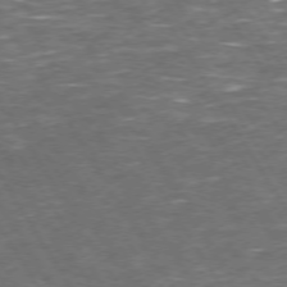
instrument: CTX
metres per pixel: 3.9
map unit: Hpe
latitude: 72.3846
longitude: -124.5923
